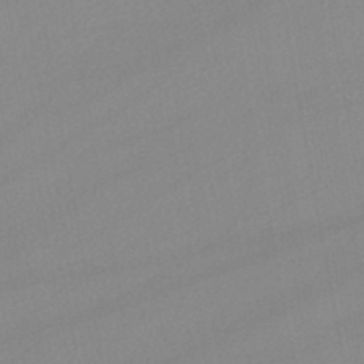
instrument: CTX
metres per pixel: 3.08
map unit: lHb
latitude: -45.9556
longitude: 75.3321
